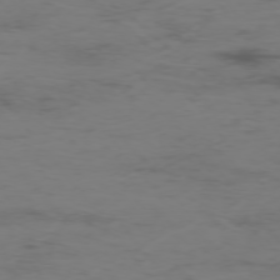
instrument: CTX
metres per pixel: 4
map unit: Hpe
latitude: -75.5588
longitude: -19.8205
